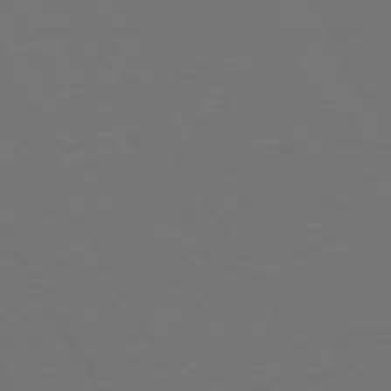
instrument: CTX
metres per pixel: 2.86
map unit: Hpe
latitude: 73.2537
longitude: -127.8017
